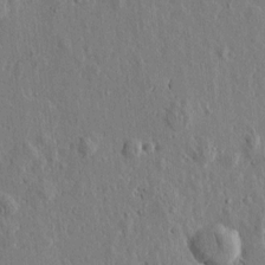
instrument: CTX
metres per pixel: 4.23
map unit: Htu
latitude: 0.8947
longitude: -178.1956
